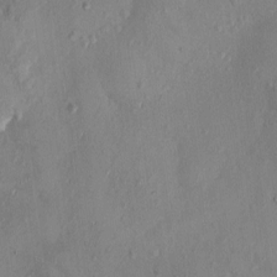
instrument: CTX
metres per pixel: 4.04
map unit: HNhu
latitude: 3.2159
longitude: -7.0647
